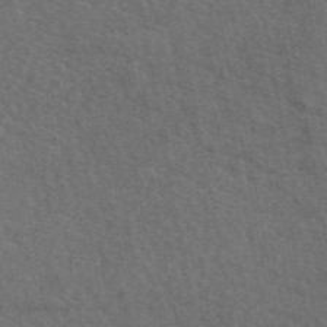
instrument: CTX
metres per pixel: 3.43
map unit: eAb
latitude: 49.6316
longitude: 115.7288
